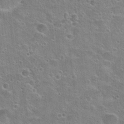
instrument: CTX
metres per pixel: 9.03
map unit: Hto
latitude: 23.0080
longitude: -49.0081
